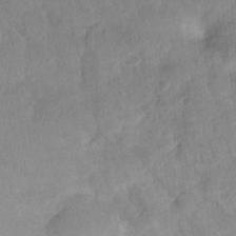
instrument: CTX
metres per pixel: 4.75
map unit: Ht
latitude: -1.9745
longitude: -33.0458
